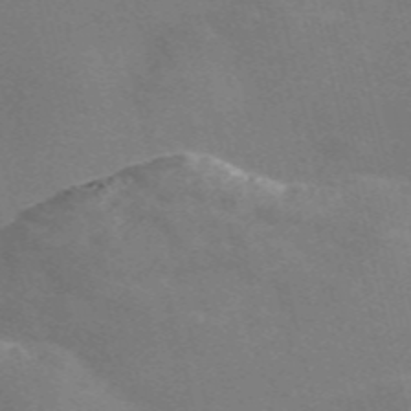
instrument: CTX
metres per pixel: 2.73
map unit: Nve
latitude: -58.5195
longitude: 63.0675
